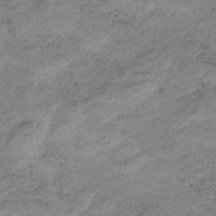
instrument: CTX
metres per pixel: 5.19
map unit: HNb
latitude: -33.1054
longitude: 60.5007
